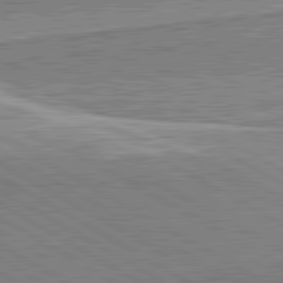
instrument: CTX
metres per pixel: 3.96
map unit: lApd
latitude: 82.0255
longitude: 139.7100
